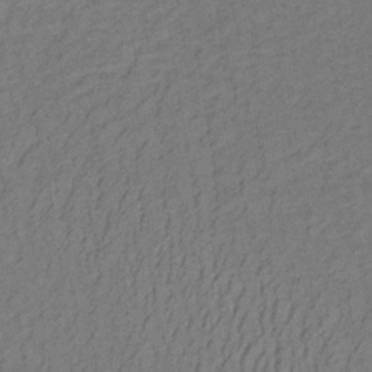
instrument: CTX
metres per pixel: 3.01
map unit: lHb
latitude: -32.9920
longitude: 65.0865
